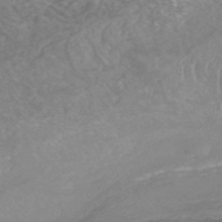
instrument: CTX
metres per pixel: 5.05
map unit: HNhu
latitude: -48.0094
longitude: 28.1039
